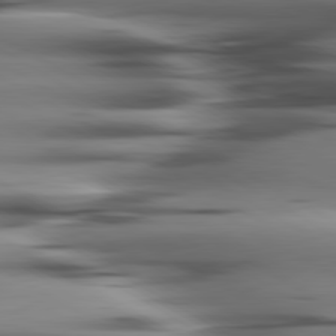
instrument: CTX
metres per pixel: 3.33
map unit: lApd
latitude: 80.4034
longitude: -122.3845
